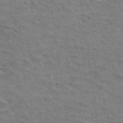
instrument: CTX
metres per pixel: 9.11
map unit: Hto
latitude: 33.1403
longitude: -41.7827
